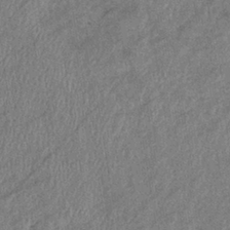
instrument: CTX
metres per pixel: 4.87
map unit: eHb
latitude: -38.5574
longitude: 77.4643
